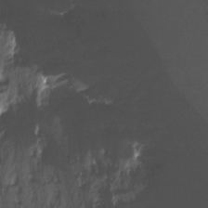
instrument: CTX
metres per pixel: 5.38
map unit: Hto
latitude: -13.2376
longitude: -42.7624
